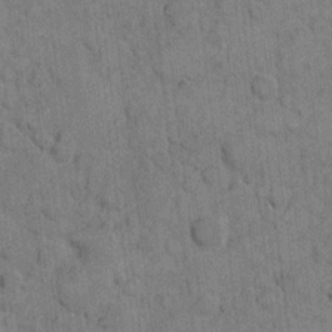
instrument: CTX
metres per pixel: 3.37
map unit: eHh
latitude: 9.8017
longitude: -66.1011
